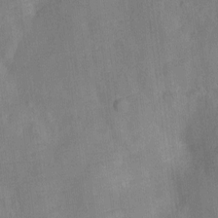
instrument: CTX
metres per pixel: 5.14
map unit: Ht
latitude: -11.6533
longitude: -25.2348
